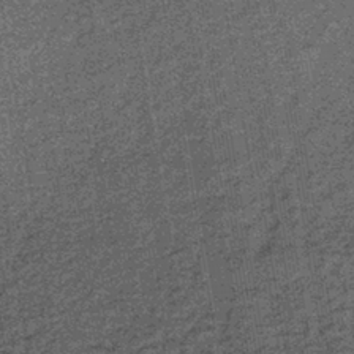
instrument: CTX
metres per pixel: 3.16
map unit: lHb
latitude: -39.4643
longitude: 66.1039
